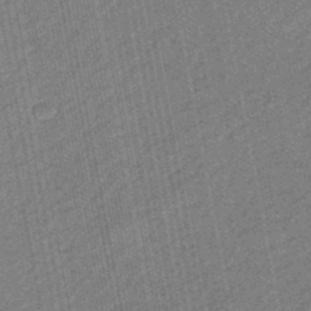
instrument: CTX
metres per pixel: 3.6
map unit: eHb
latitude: -44.4629
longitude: 89.0108
